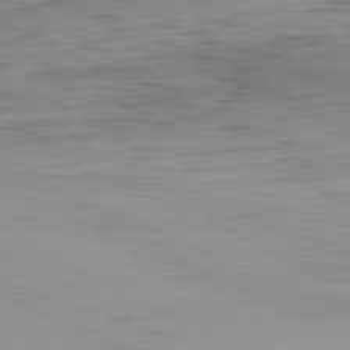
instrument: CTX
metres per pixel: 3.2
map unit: Ap
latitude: -82.2928
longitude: -76.5168
